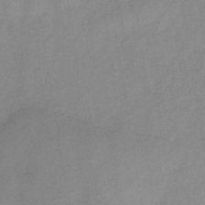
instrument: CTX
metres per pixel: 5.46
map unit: HNb
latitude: -45.4454
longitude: -39.1592
